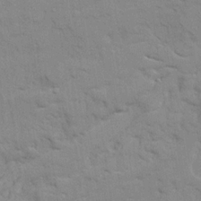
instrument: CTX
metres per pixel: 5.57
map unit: Ave
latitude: 22.0255
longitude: -130.4601
